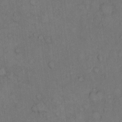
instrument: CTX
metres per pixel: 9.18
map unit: Hto
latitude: 10.7246
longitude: -61.1403
